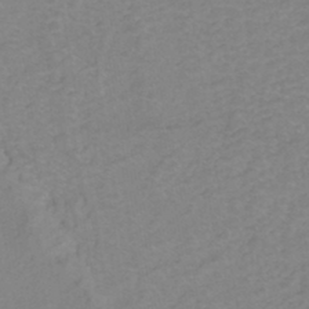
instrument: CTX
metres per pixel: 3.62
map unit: eHh
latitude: -42.8785
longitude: -33.7072
